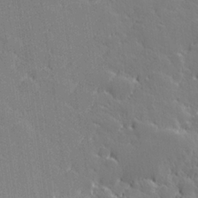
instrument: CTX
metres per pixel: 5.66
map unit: Hve
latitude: 27.2159
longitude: 143.9178
